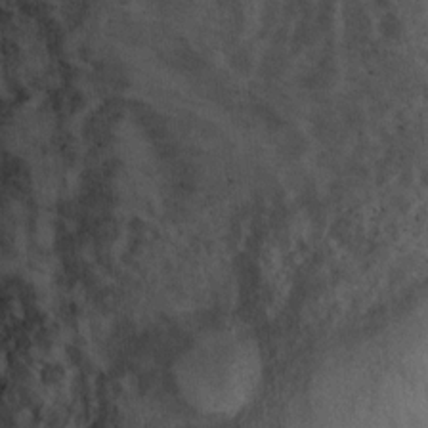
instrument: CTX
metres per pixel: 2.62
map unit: Ht
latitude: 4.0255
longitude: -28.3278
